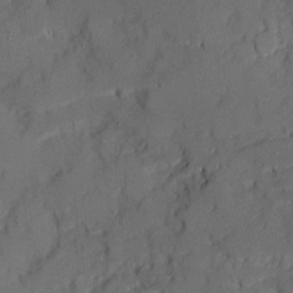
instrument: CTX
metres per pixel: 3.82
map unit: Ave
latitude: 19.0080
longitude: -129.1025
